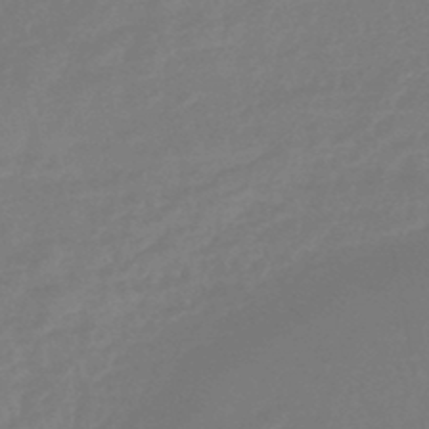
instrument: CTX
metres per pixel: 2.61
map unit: eHb
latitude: -46.3306
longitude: 84.2739
